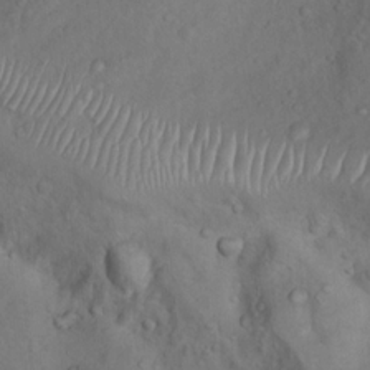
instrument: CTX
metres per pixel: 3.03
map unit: Nhu
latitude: 9.1403
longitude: -23.0080
